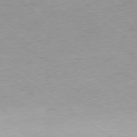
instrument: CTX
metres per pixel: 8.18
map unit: Hpe
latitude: -79.0675
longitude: 9.8044
